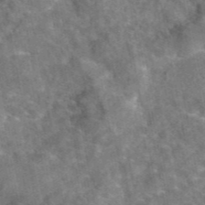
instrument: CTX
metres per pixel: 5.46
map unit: eAb
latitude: 45.2726
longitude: 109.0297
